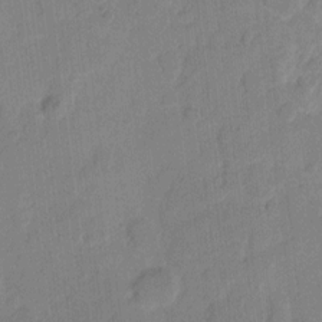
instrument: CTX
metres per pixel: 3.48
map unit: eHh
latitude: 9.3860
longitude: -65.7450
